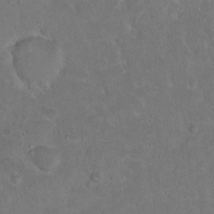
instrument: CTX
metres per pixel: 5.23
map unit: Hto
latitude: 15.6127
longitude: -37.7828
